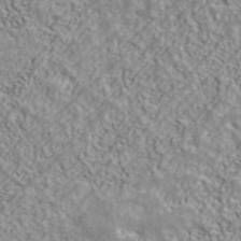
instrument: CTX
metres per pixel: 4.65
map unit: ANa
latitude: 41.3670
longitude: 32.5196
